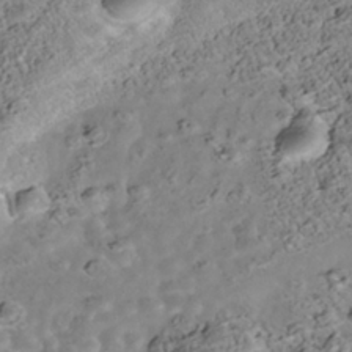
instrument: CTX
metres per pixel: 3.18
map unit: Nhe
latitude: -39.7289
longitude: -116.8380
